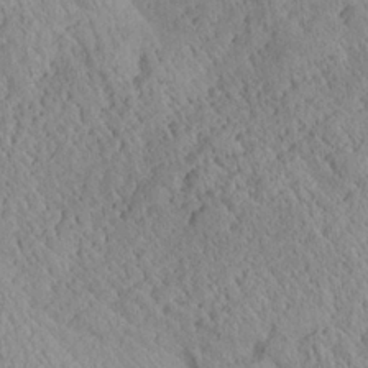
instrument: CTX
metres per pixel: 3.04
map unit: Aa
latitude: 24.7057
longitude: -133.9528
